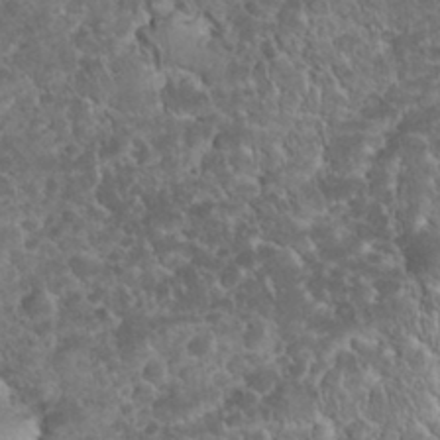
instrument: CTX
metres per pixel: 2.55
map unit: eHh
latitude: 33.4237
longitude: -64.5546
